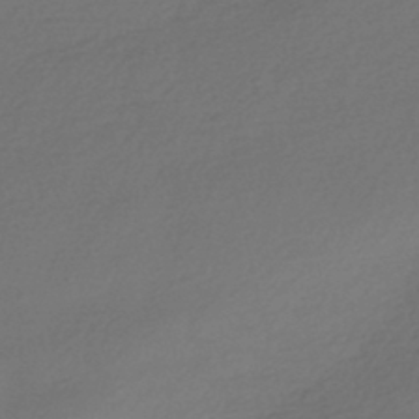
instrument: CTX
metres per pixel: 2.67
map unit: HNhu
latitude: -42.3495
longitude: 94.6707
